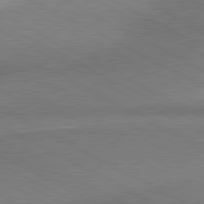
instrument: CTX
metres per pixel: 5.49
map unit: lApd
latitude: 80.8947
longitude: 165.6533
